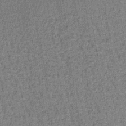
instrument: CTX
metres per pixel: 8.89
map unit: lHb
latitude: -39.1809
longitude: 60.6707
